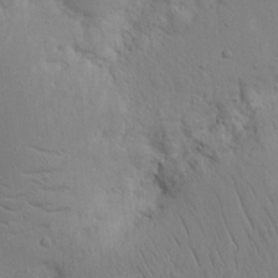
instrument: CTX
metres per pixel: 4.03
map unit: Nhu
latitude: 15.8017
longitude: -74.9325
